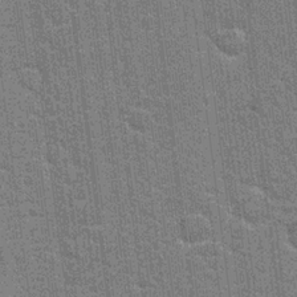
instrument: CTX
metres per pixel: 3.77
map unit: Hto
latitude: 20.7435
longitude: -48.4034
